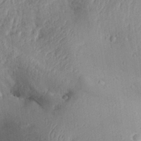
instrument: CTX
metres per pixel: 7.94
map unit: Aa
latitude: 30.3657
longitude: -132.9136
